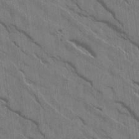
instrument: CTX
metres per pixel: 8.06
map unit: Aa
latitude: 14.9703
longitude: -145.5182
